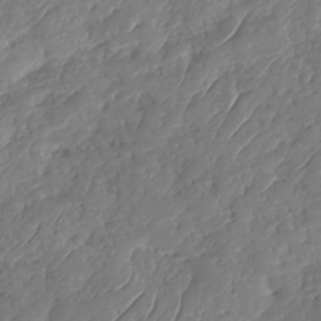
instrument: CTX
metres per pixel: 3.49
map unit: HNhu
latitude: -37.6532
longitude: 33.2376
